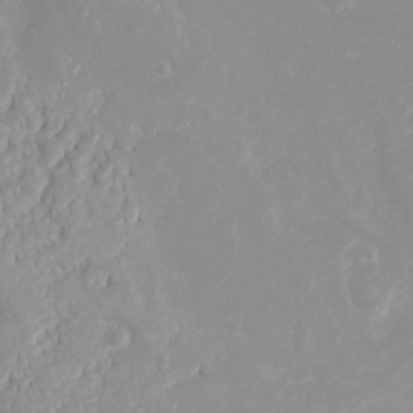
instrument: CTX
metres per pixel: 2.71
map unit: eHh
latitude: -4.6707
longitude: -74.4790
